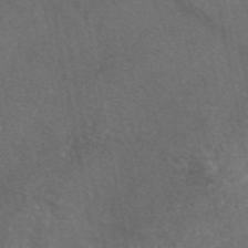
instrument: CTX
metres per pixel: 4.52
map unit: eAb
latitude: 46.9703
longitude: 111.9178
